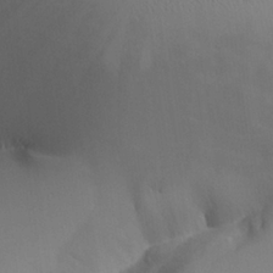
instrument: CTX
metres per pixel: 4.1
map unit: Aa
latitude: 24.6112
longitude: -127.9717
